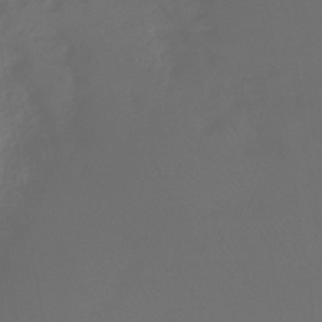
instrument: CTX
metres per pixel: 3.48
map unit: lHb
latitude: -43.0675
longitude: 67.2943
